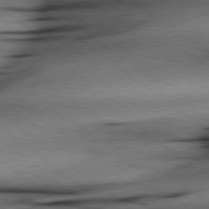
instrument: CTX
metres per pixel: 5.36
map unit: lApd
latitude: 79.0270
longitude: -141.2348
